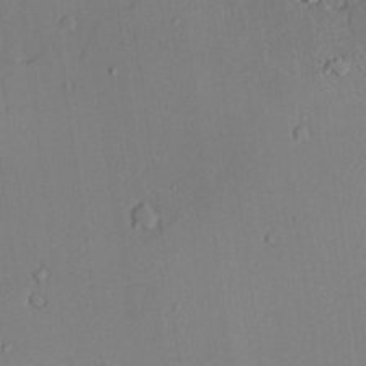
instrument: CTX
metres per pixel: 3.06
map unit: lAvf
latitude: 24.6868
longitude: -111.1970
